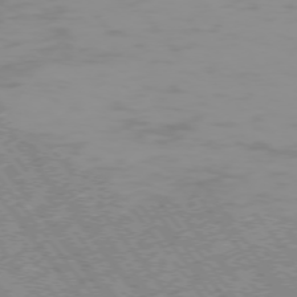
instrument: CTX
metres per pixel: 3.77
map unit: Hpe
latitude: -75.3510
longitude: -20.7624
